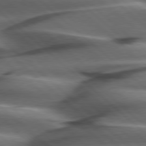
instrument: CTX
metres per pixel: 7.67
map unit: Hpe
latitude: 78.0255
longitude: -155.8394
